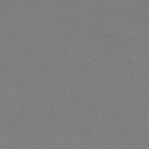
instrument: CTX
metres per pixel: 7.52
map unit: HNb
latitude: -54.3306
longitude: -34.2522
